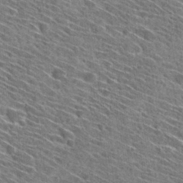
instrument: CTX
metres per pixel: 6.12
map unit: Hto
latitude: 29.6505
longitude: -45.2915
